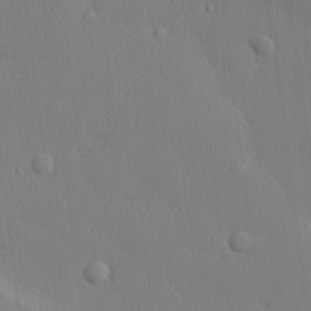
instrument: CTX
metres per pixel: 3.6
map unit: lHvf
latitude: 21.4616
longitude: 142.1038
